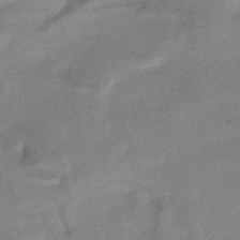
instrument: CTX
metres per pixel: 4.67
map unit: HNhu
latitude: -40.7652
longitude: 95.2753
